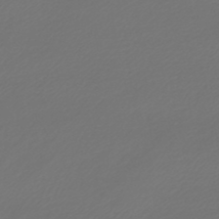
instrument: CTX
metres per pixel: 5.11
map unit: lHb
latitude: -46.8975
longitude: 59.8233
